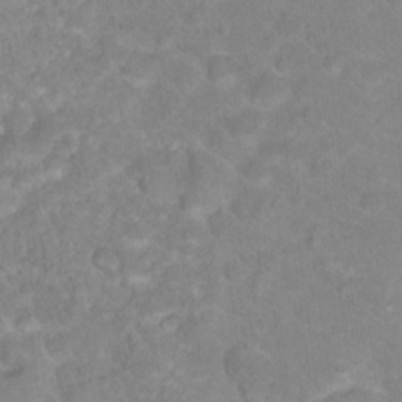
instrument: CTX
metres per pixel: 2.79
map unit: Hto
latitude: 18.3089
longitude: -37.8395
